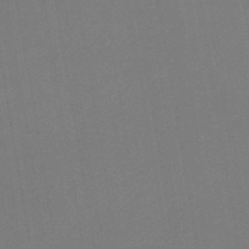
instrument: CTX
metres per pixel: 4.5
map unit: eHb
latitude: -49.1242
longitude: 84.2550
